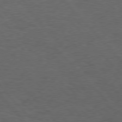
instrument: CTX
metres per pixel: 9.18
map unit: Hpe
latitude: 76.6679
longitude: -157.8016
